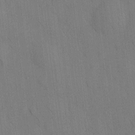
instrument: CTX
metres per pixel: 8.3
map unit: HNhu
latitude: 12.1956
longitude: 10.4818
